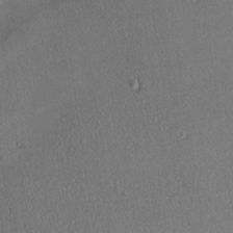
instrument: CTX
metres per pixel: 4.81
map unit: Nhu
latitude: 0.0822
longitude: -76.9702
